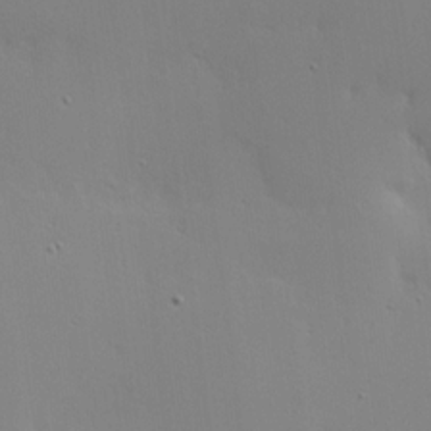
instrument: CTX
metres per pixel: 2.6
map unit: Hve
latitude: 17.7072
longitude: 150.0472
